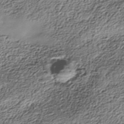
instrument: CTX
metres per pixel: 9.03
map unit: Nhe
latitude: -38.1039
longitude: -148.8569
